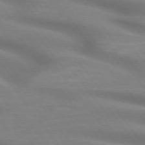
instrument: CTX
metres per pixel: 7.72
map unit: lApd
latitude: 74.9703
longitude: -60.1955
